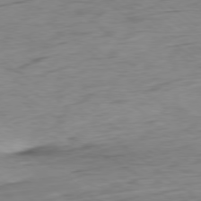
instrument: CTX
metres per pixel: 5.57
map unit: Ap
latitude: -78.8030
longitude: -92.4790
